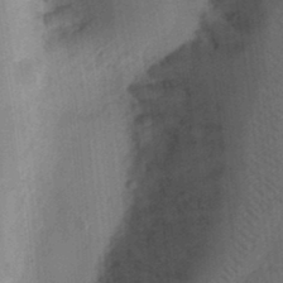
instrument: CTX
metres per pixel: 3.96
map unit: Ht
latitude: 11.4238
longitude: -74.6868
